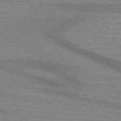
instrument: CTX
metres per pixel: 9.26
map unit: lApd
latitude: 74.1389
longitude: -65.8394
